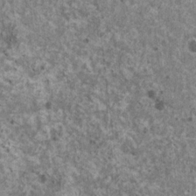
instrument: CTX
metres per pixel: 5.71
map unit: HNhu
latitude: 1.8583
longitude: 4.7463
